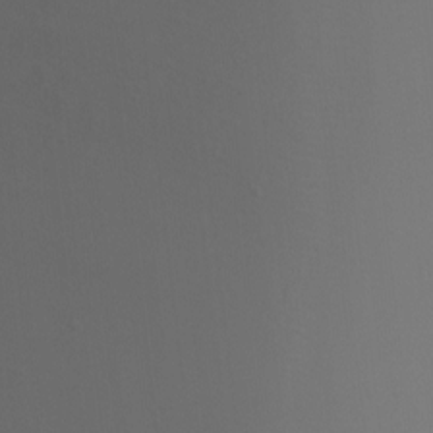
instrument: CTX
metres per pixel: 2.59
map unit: Ht
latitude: -7.8233
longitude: -31.4805
